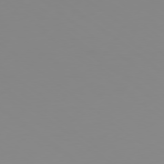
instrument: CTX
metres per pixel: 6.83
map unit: Ap
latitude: -79.6155
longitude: -70.8380
